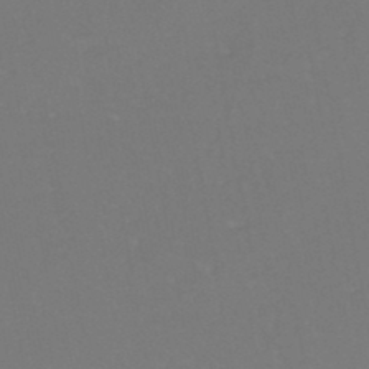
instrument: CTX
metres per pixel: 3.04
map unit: eHh
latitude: -45.8045
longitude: -29.0836
